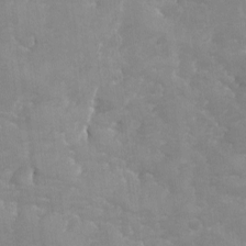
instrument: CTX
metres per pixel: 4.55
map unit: Ave
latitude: -8.1606
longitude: -117.6694
